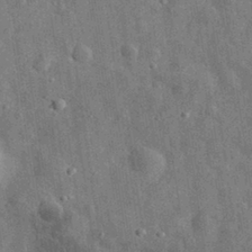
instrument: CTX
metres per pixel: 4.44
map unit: eHh
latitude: 31.6505
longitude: -73.9906
